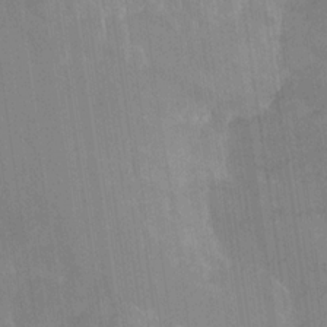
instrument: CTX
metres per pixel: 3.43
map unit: HNhu
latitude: -29.0487
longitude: 66.8597
